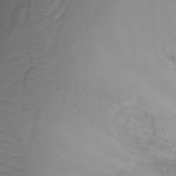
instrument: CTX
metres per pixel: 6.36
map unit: Htu
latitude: -15.7667
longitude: -46.4601
